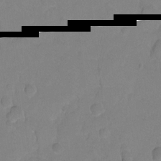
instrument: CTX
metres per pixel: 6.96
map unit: Hto
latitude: 3.9339
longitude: -32.3278
